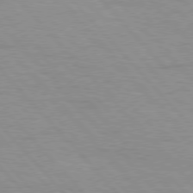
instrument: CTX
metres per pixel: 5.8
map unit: Hpe
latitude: 76.6868
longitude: -153.8773
